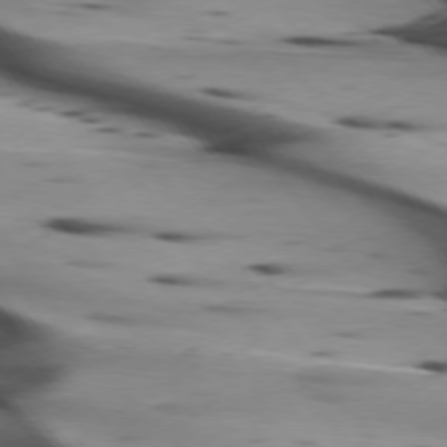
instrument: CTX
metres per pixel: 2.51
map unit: lApd
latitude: 75.3860
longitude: -65.3293
